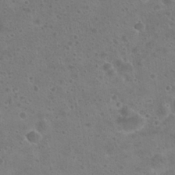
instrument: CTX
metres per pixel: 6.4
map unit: Hto
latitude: 23.0458
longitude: -48.3467
